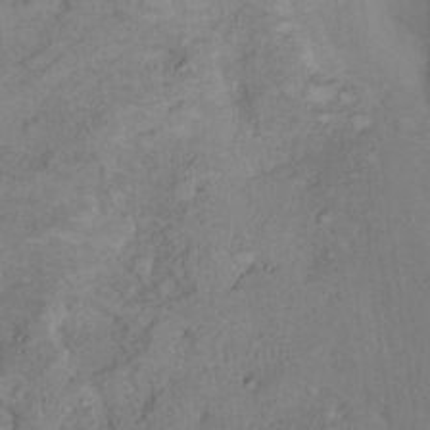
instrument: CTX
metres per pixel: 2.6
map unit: Nhu
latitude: 13.4804
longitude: -28.5168
